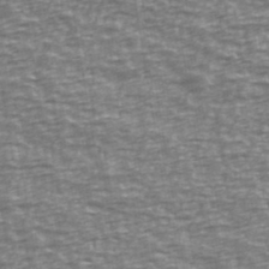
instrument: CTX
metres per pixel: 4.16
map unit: Ave
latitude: 40.1199
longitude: -113.5749
